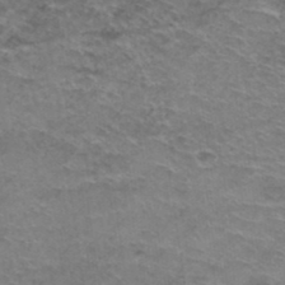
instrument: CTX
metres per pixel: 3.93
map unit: Hto
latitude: 37.9528
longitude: -41.8583
